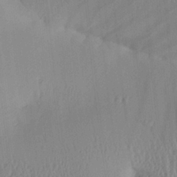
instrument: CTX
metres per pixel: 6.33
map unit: Aa
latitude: 25.1592
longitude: -136.1389
